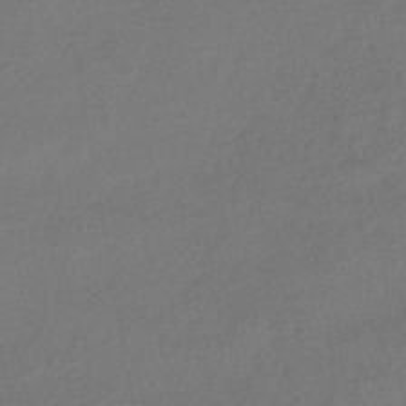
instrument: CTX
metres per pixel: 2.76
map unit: HNhu
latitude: -41.6911
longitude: 95.3698
